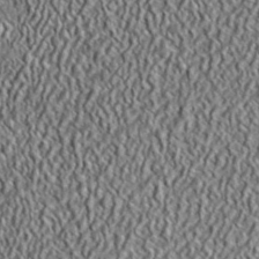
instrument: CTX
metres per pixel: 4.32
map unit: ANa
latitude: 41.8583
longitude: -86.6112
